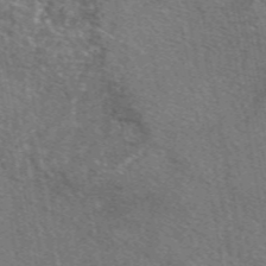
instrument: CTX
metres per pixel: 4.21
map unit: eAb
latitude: 49.8394
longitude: 110.4629
